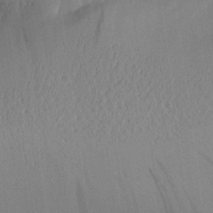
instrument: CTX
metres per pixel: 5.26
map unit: Aa
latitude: 25.7827
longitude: -133.0836
